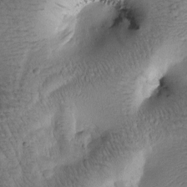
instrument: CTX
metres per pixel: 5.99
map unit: Htu
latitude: -0.9731
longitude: 170.9164
